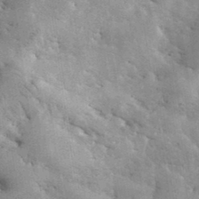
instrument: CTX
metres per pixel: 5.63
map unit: eHh
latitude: 35.4426
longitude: -68.3278
